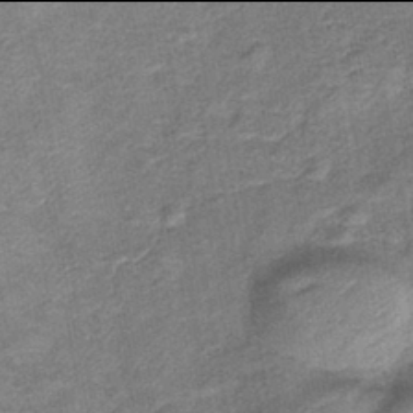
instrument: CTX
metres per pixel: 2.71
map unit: lHb
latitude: -42.0094
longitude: 79.2565
